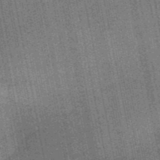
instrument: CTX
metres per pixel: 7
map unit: HNb
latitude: -50.7841
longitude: -42.1011
